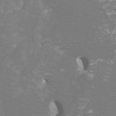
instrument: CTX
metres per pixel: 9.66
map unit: Htu
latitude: -12.5763
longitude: -71.1025
